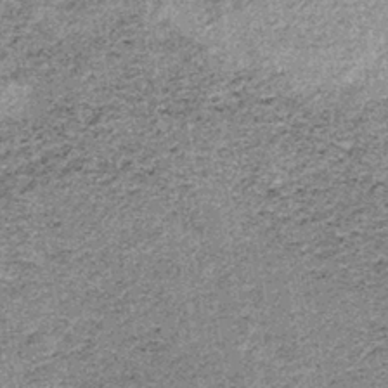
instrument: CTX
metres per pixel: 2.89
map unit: lHb
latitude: -37.6532
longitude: 66.5196
